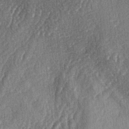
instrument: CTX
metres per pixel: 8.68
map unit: lAa
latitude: -5.2942
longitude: -126.5168
